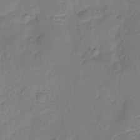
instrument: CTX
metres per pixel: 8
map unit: Nhu
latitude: -11.9556
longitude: -22.8380
